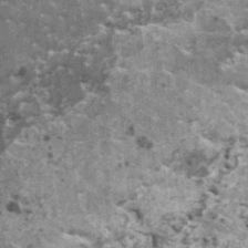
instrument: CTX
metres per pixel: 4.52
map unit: HNhu
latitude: 1.7638
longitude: 4.8975
